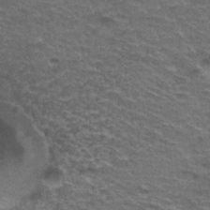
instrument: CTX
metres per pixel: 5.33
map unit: Hto
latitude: 34.6679
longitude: -40.0255
